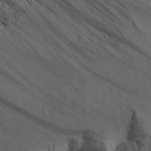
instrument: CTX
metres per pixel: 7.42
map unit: Aa
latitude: 25.9528
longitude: -132.2334
